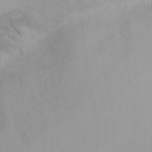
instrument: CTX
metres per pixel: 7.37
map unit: Nhu
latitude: -3.8422
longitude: -70.7435
